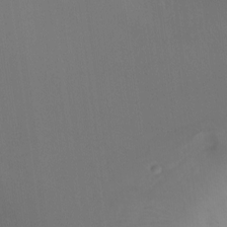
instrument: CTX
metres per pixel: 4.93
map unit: Ht
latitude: -16.6330
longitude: -41.8016
